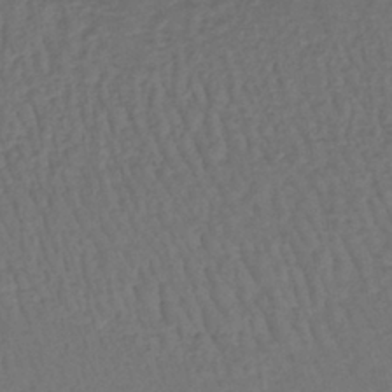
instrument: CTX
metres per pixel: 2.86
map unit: lHb
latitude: -39.6155
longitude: 62.2550
